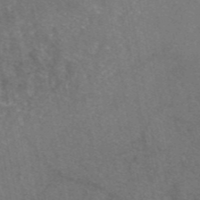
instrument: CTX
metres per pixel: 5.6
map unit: eAb
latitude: 46.6869
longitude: 106.5196
